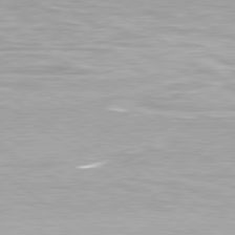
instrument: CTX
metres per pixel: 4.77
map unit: lApd
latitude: 79.4994
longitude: -153.4049
